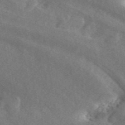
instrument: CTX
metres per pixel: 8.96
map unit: ANa
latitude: 45.4615
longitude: 45.6722
